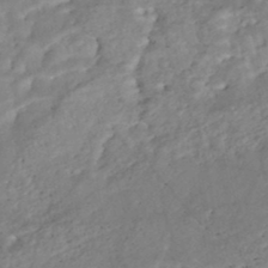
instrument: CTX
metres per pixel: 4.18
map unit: Nhe
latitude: -47.8800
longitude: -173.2159
